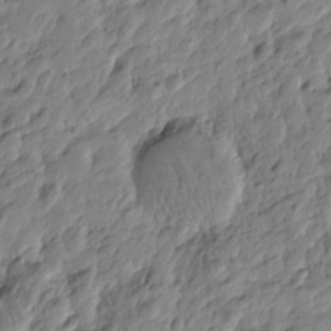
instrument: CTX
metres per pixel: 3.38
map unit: Htu
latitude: -4.2550
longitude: 178.7085
